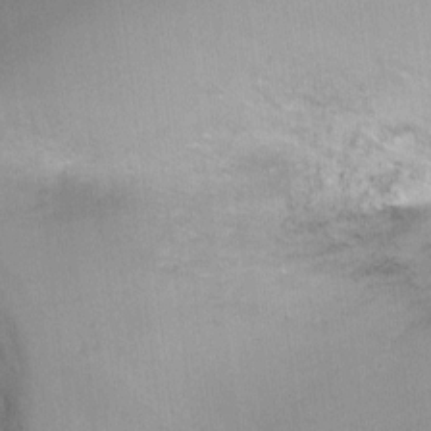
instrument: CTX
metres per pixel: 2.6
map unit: Ht
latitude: -2.8219
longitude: -28.5923
